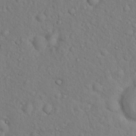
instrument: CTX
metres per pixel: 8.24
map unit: Hto
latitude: 17.1592
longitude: -52.3845
